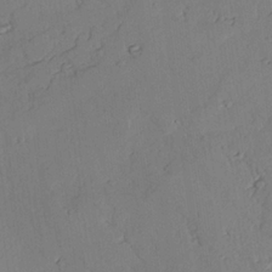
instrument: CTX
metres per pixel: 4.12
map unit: lAvf
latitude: 25.4804
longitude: -110.9892
